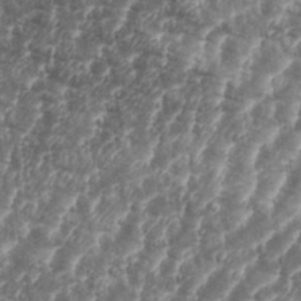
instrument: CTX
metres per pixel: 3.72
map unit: eHh
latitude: 35.2914
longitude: -136.0633
